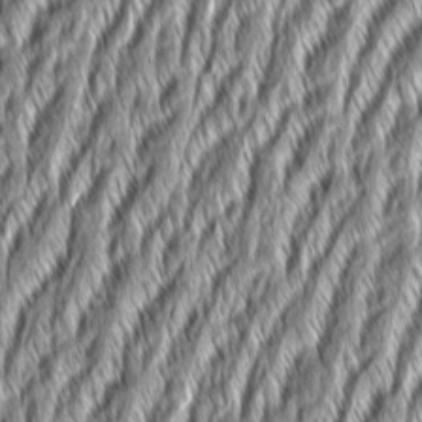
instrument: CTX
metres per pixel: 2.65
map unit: Aa
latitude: 8.1389
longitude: -131.8206
